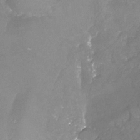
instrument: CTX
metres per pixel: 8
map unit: Nhu
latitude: -24.2928
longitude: -57.5371
